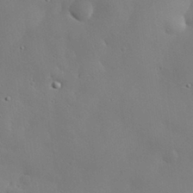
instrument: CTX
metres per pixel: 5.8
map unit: eHh
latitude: 29.9528
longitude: -82.4034
